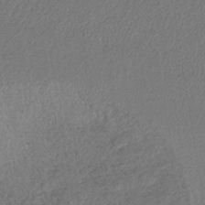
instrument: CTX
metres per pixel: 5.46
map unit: lHb
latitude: -40.3117
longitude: 71.0298
